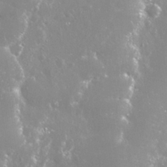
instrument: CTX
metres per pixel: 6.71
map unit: Nhu
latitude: 28.3278
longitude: -60.4790
